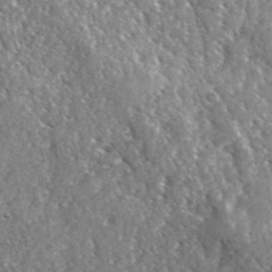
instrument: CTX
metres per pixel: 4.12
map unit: Ave
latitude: 36.9136
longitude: -110.0444
